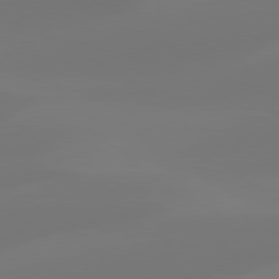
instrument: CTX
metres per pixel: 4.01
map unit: Hpe
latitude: 78.3845
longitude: -129.1781
